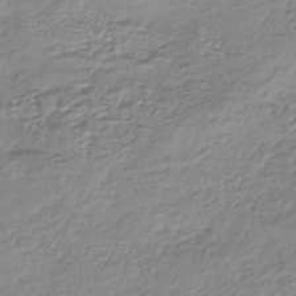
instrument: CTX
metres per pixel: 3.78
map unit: HNhu
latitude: -44.0661
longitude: 101.2375
